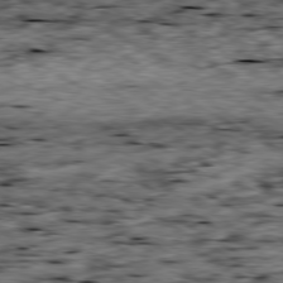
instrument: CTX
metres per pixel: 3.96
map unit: Ap
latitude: -80.1417
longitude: -89.4427
